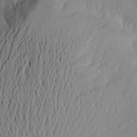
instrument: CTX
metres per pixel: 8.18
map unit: Aa
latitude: 21.4994
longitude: -146.5735
